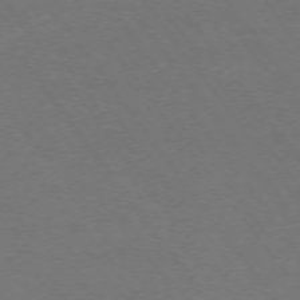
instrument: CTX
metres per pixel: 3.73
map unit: Ap
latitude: -74.5763
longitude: -75.0270
